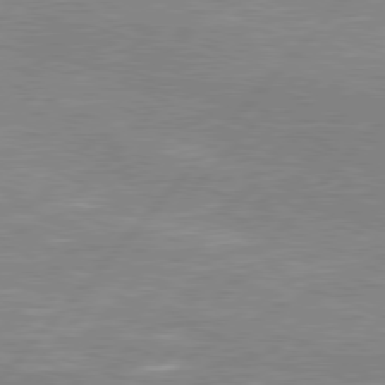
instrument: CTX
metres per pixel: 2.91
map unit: Hpe
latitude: 78.2901
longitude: -120.4601
